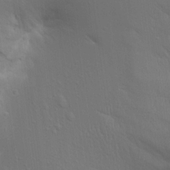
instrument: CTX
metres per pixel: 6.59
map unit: Aa
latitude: 15.0081
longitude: -147.4238
